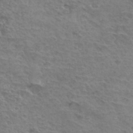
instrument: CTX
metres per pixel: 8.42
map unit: Hto
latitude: 34.8569
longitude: -44.6679
